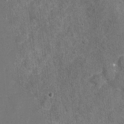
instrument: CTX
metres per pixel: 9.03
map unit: Nhu
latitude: -17.3699
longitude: -56.4412
